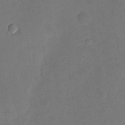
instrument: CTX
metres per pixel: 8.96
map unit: eHh
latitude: 4.3845
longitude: -72.3468
